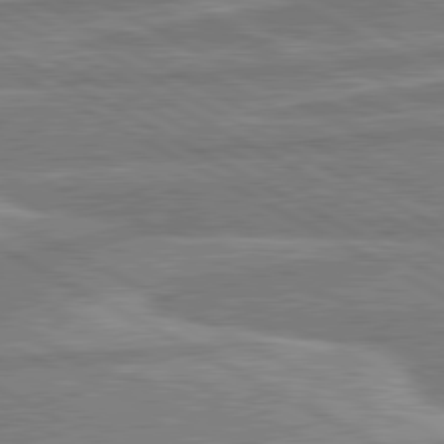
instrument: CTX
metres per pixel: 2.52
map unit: lApd
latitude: 80.5168
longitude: -171.9528
